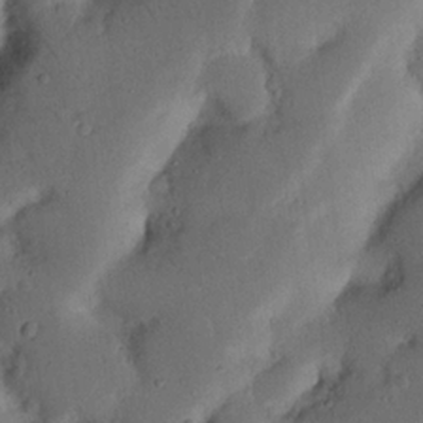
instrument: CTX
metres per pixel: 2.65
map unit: Nhu
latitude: 20.3468
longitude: -75.1781
